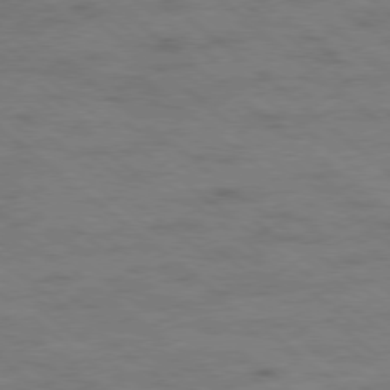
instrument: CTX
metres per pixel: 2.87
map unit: Ap
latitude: -79.2565
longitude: -100.7813
